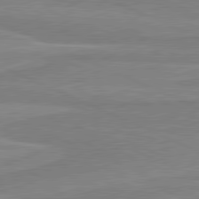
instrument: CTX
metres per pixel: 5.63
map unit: lApd
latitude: 81.1970
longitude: 169.0297
